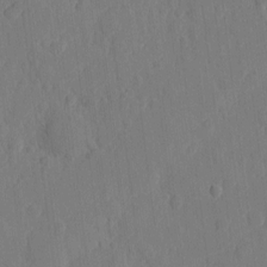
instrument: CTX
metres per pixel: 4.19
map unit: eHh
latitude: 6.3089
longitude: -73.0081
